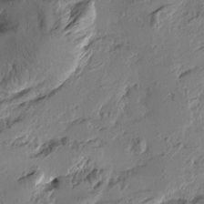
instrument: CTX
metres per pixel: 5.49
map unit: Htu
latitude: -2.7652
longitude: -178.2145
